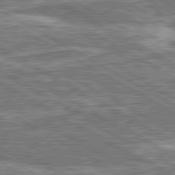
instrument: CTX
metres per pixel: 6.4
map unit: lApd
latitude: 80.6490
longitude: 172.0094
